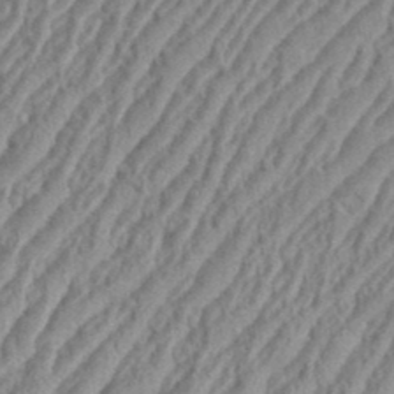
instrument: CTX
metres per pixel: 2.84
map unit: eHh
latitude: 36.6113
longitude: -137.6694
